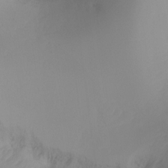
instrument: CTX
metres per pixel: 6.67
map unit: Ht
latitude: -16.9353
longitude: -47.2726
